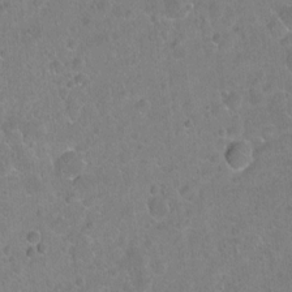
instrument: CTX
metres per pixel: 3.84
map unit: Ht
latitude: -6.4251
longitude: -37.0270
